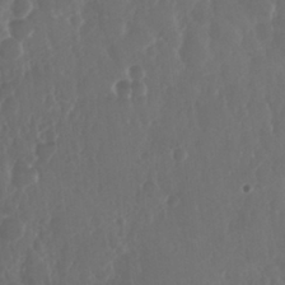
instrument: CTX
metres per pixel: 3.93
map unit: Nhu
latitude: 28.9513
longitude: -56.8757
